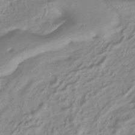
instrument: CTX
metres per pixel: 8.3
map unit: ANa
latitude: -38.1795
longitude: 96.2740
